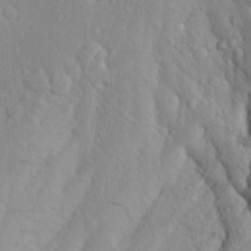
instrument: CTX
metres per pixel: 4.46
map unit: Aa
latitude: 25.5182
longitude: -146.8191
